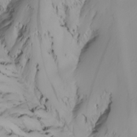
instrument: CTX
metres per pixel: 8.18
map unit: Nhu
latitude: -5.2376
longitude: -95.9717
